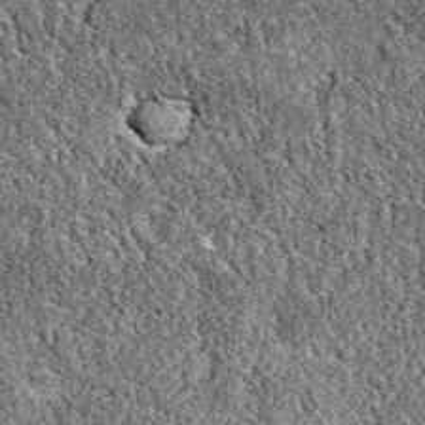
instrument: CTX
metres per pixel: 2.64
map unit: eAb
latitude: 37.6316
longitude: 111.2943
